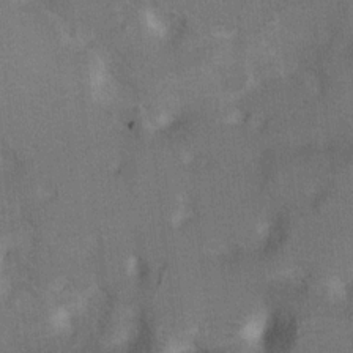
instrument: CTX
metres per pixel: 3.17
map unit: Hto
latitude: 7.9717
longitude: -30.3468
